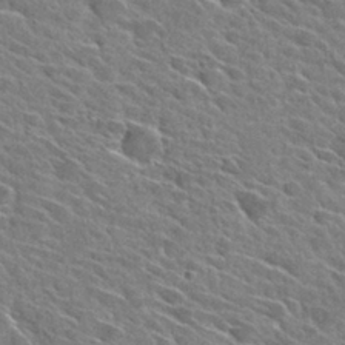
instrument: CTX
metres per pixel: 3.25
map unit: Hto
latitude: 28.6490
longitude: -42.9703
